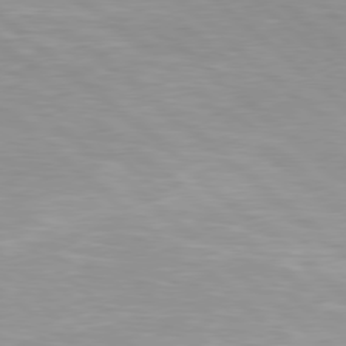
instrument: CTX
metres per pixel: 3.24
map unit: Hpe
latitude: 78.4034
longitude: -140.4601
